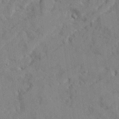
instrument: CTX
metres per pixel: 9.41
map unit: Ave
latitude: 22.2333
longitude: -130.8191
